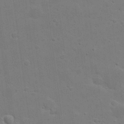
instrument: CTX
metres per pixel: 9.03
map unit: eHh
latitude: 21.1403
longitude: -62.5735
